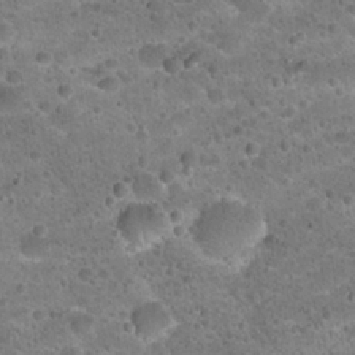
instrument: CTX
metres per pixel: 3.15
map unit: Hto
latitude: 22.0822
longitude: -49.5560
